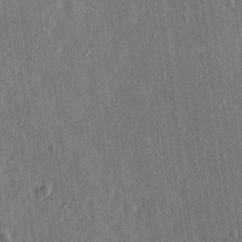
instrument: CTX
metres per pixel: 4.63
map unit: Ave
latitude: 15.4616
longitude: -105.4049
